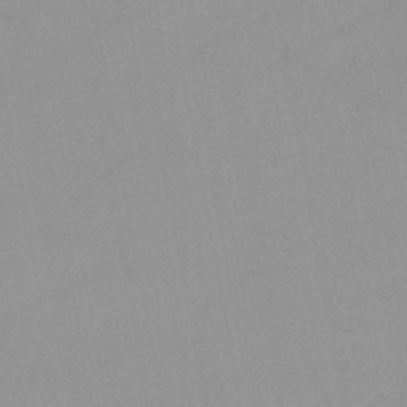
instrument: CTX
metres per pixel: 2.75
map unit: lHb
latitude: -44.7274
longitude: 67.4076
